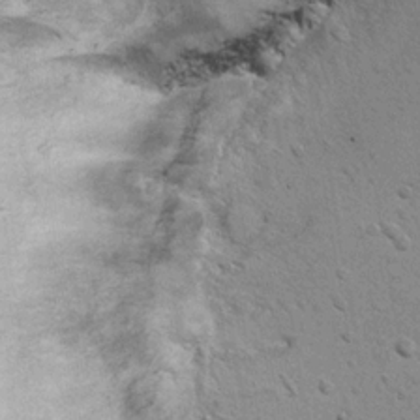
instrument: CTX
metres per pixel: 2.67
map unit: Hto
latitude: 11.7072
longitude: -37.1025
